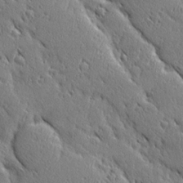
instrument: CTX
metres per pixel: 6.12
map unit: Ave
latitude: 20.4979
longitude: -136.2901
